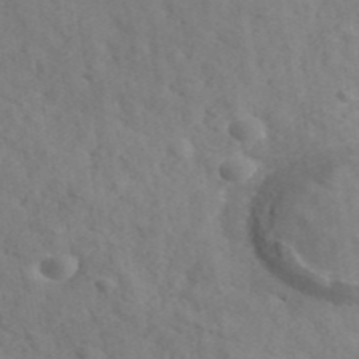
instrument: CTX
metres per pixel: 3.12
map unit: ANa
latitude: 43.6505
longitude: 25.7100
